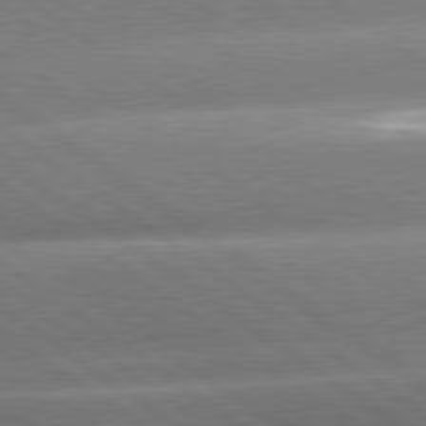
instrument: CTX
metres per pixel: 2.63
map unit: lApd
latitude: 81.1025
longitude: -157.5182
